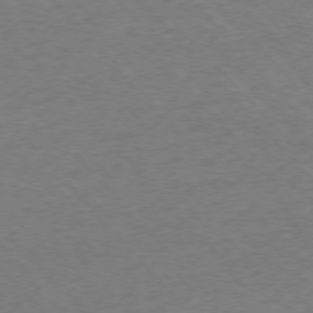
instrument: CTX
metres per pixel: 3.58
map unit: Ap
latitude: -76.8408
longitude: -95.4049
